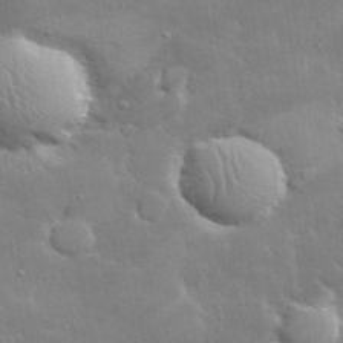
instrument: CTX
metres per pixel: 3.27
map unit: lHvf
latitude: 32.5168
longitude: -93.2726
